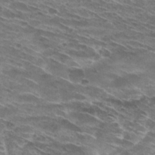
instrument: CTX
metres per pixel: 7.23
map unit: Hto
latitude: 29.6127
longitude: -45.8583
